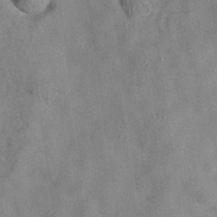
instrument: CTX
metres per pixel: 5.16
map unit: eAb
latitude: 35.2348
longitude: 108.3684
